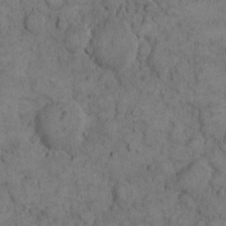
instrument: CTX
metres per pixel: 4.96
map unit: eHh
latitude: 11.5938
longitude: -63.3482
